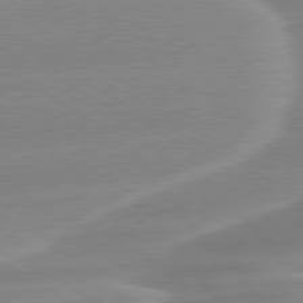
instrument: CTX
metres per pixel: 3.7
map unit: lApd
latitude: 79.8017
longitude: -114.5356
